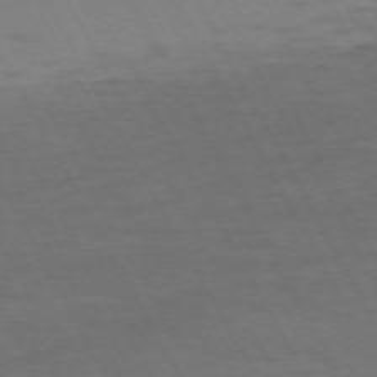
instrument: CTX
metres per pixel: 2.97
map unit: Hpe
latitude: -72.3117
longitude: 8.6707
